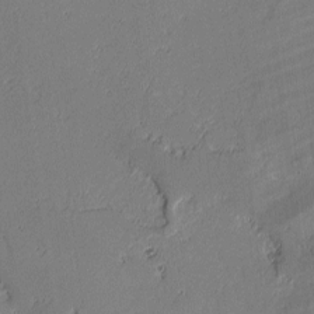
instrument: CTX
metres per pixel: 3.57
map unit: lAvf
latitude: -1.8423
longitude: -108.1766
